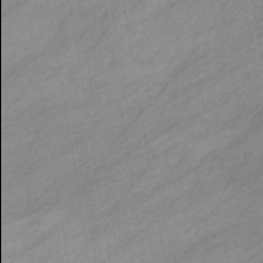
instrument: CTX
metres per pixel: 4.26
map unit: eHb
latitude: -39.3888
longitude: 82.0094
